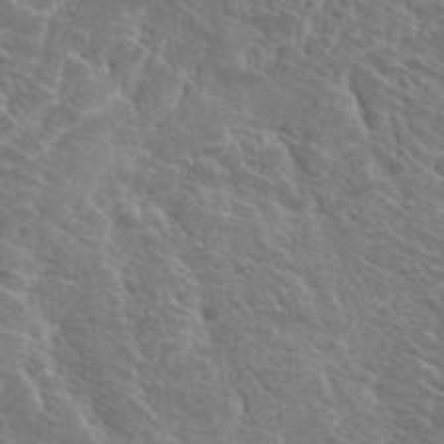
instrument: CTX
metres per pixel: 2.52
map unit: Hto
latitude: 27.1970
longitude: -41.6882
